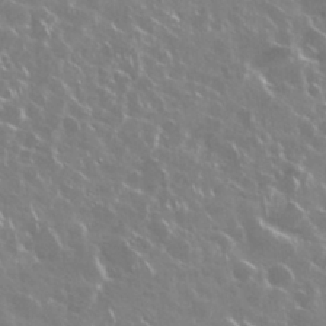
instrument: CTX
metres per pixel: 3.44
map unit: Nhu
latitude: 29.0836
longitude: -60.5545
